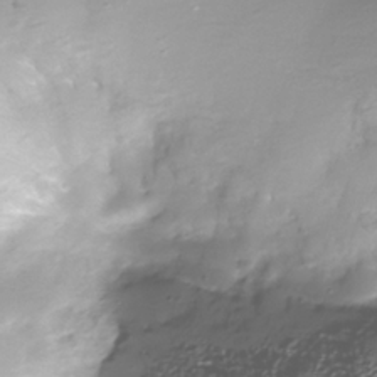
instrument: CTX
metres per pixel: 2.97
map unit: Nhe
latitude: -36.6518
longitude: -117.3482
